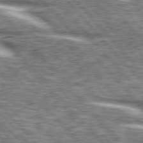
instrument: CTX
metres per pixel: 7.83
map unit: lApd
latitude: 76.4034
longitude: -82.5356
